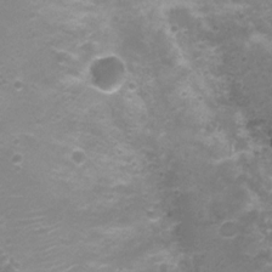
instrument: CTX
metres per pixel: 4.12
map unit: Nhu
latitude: 4.9325
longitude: -17.7828
